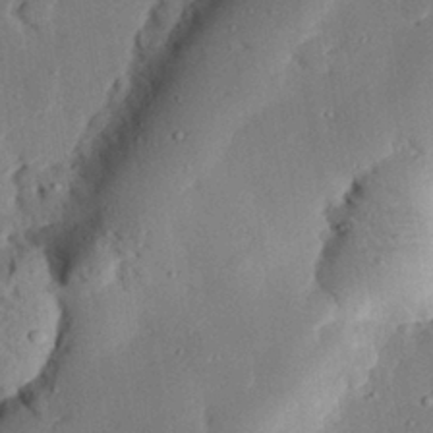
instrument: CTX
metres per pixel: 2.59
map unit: eHh
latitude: 28.8758
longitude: -81.2915
